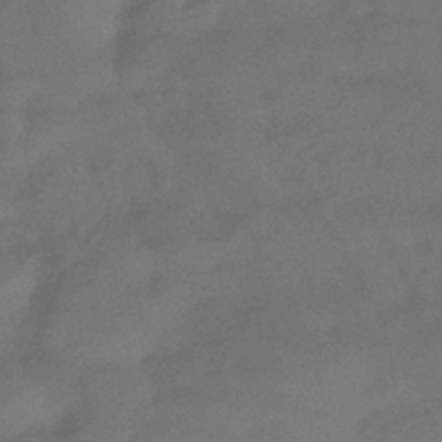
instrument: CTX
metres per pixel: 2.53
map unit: eHb
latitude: -39.4077
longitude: 83.0486
